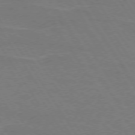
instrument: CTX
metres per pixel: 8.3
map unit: lApd
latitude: 74.0822
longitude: -56.1955
